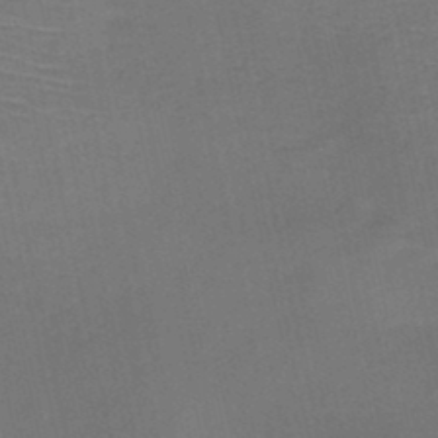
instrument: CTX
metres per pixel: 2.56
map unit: HNb
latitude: -46.8030
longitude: -41.3103
